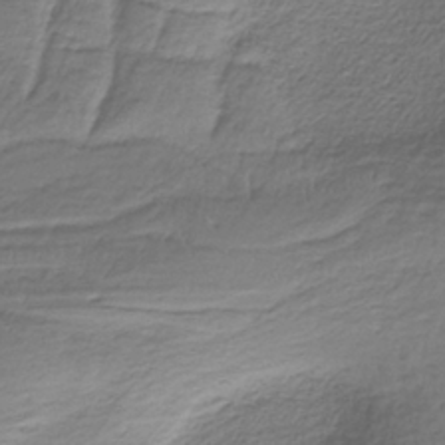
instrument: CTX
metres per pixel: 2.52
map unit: HNb
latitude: -35.5021
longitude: 58.3306
